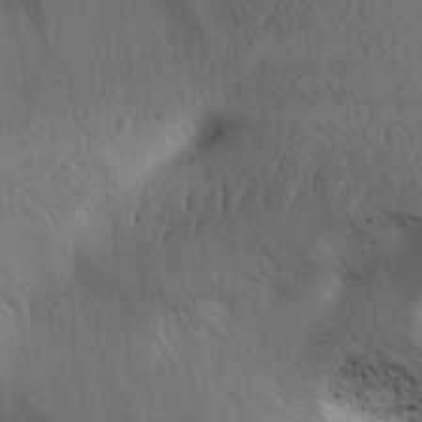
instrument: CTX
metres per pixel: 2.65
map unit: Aa
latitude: 28.8380
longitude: -144.9702
